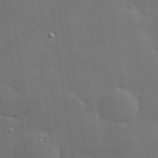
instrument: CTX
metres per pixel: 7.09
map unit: Hve
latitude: 27.6694
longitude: -90.9136
